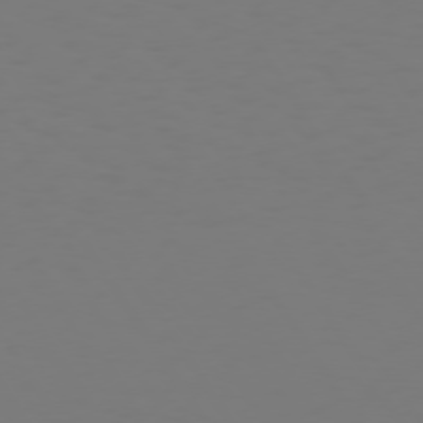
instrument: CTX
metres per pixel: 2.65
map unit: Hpe
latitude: 73.3482
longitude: -122.7057
